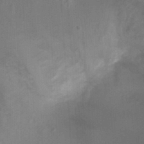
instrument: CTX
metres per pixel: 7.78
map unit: Ht
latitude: -0.0850
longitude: -17.1025
